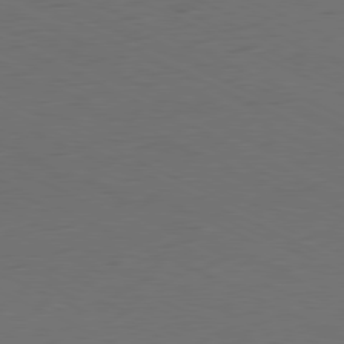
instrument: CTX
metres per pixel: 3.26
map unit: Ap
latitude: -80.8597
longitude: -60.3467
